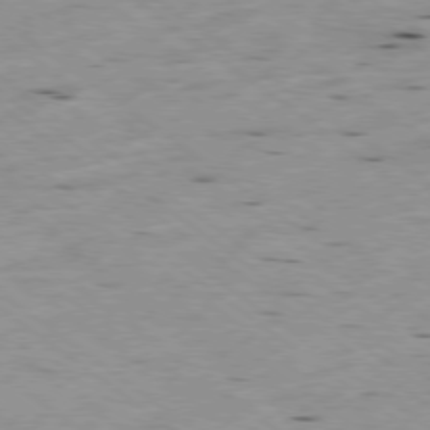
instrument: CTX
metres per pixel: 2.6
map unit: Hpe
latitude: -78.9163
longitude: -23.4615
